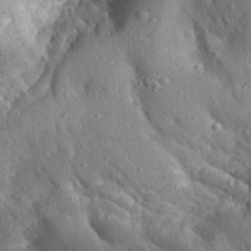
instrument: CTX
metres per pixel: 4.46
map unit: Aa
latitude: 29.6694
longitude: -131.5183
